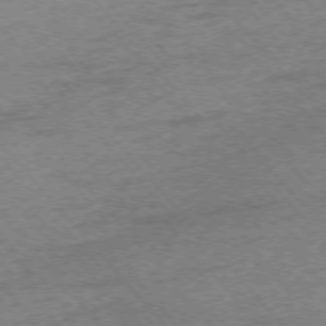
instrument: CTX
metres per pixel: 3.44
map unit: Ap
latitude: -75.6722
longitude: -71.7827
